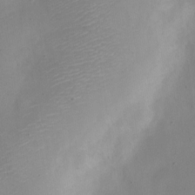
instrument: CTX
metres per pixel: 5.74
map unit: Nve
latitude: -22.7463
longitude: 106.3873
